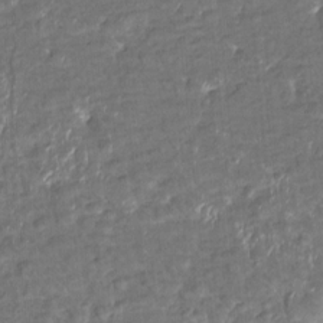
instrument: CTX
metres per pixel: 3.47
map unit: HNhu
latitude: 3.7071
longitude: -7.7450
